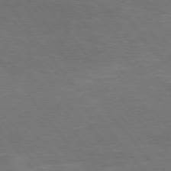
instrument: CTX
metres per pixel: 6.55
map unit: Hpe
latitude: 74.9892
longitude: -141.8016
